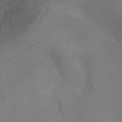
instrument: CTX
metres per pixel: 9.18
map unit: Ht
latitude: -5.7855
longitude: -25.6127
